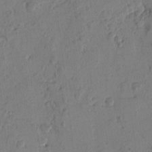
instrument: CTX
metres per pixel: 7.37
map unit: Htu
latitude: -1.0487
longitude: -176.9325
